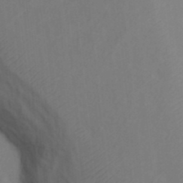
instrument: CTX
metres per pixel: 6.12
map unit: Nhu
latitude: 11.4238
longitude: -27.9528
